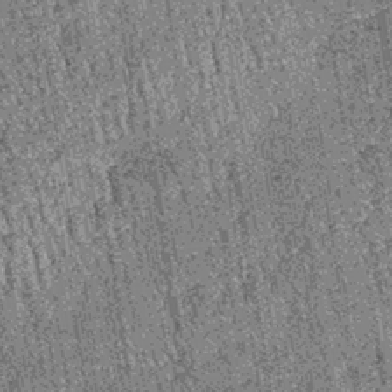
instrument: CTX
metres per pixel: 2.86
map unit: lHb
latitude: -38.5007
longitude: 67.3699
